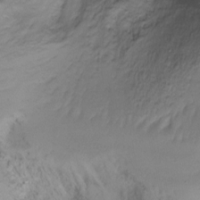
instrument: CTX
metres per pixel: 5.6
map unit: Ht
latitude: -14.8975
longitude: -42.3845
